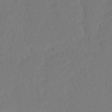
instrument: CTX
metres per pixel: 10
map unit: Ht
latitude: -14.4062
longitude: -57.1970
